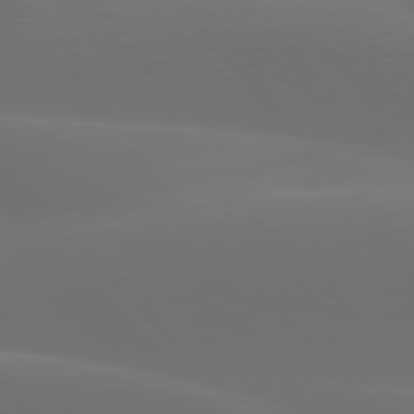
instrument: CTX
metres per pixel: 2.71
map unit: lApd
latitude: 77.8205
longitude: -53.2348
